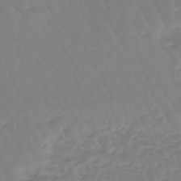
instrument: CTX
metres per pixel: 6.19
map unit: eHb
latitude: -45.6344
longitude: 79.4643
